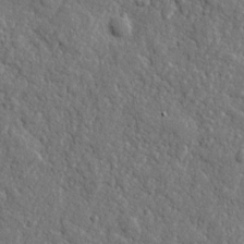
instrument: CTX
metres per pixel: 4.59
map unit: lHvf
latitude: 23.6127
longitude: 143.3509
